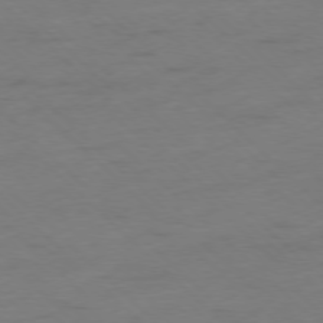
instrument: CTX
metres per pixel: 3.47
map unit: Ap
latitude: -77.4643
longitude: -64.5546
